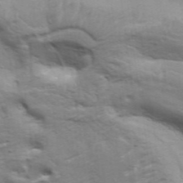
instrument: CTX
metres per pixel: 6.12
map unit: Aa
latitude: 34.1955
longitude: -135.9528
